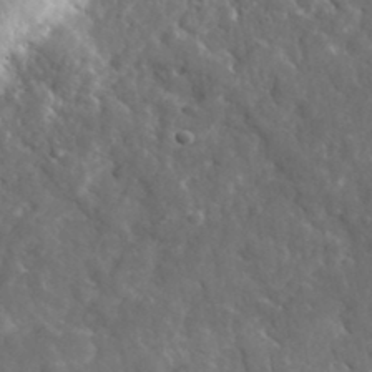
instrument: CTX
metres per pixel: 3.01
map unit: lHvf
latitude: 35.3670
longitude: -86.5546
